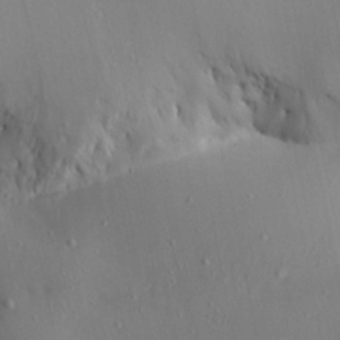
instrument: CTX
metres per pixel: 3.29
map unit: Aa
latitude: 22.2333
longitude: -142.3845
